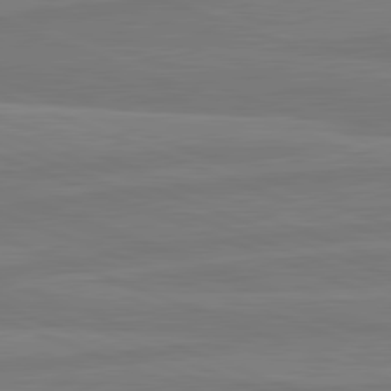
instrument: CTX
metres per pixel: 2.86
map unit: lApd
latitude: 81.9339
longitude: -175.3482
